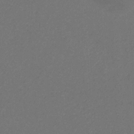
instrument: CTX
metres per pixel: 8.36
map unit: eHb
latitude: -32.0472
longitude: 69.6343
